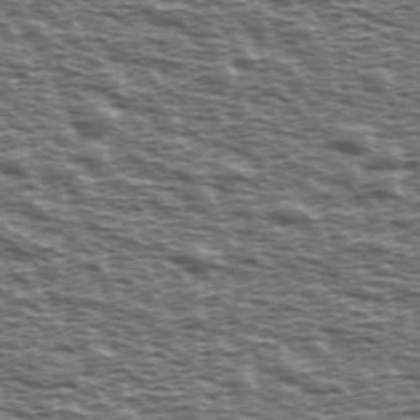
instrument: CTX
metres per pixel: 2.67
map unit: Ave
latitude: 38.7813
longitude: -112.6301
